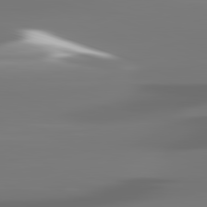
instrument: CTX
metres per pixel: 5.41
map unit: lApd
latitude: 82.1199
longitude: -146.2523
